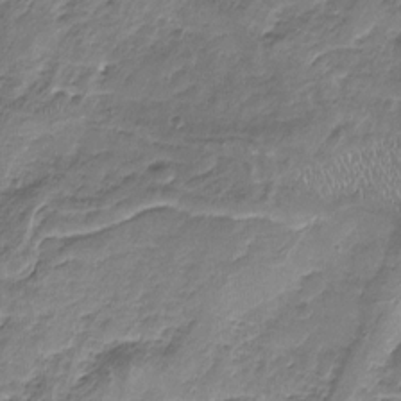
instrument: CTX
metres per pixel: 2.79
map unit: Nhu
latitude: -17.8801
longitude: -57.2536
